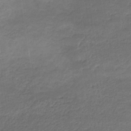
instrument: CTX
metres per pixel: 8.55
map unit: lHb
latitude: -32.8408
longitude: 68.8219
